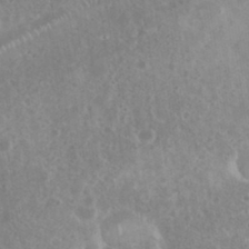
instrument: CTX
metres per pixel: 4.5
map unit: eHh
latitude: 35.4804
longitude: -62.0633
